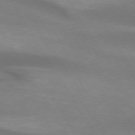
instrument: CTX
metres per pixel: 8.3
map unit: lApd
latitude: 74.0822
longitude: -50.0633
